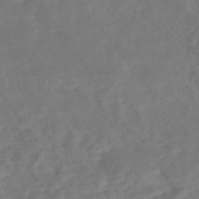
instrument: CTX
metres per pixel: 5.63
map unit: Nhe
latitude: -48.3873
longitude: -172.0255
